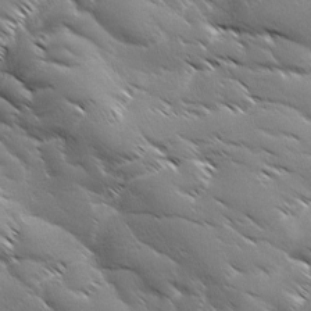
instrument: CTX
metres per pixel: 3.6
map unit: Ave
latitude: 1.7827
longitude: -113.9339
